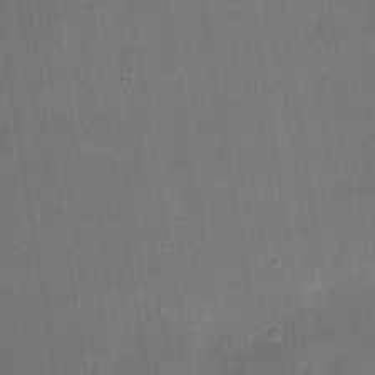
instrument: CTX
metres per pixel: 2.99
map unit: eHh
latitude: 4.4412
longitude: -69.7072
